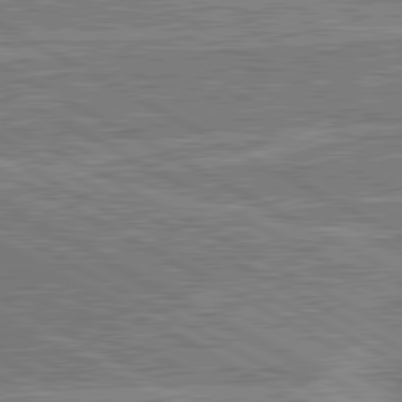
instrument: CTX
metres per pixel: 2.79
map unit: lApd
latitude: 81.0458
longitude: 142.8785
